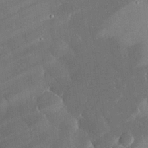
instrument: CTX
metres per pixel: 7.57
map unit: eHh
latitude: 29.4804
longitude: -80.9325
